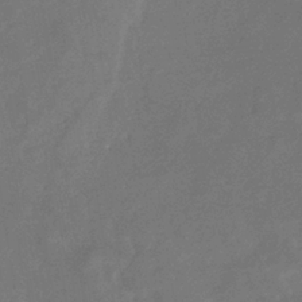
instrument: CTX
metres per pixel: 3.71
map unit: eHb
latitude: -34.4440
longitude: 75.1432
